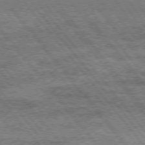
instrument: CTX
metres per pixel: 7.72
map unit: Hpe
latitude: 75.0270
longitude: -144.1200
